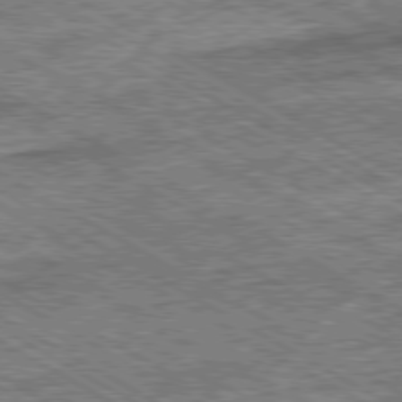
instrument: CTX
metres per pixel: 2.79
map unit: Ap
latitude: -80.1984
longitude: -79.4427
